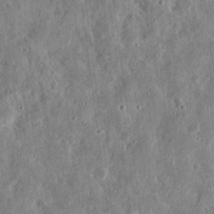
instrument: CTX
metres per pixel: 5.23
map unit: eHh
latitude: 12.1578
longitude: -73.8584
